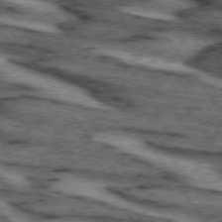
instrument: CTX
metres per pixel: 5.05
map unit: lApd
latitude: 73.9151
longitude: -73.9339
